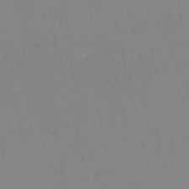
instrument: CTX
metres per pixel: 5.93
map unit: HNb
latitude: -55.4643
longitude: -41.7827
